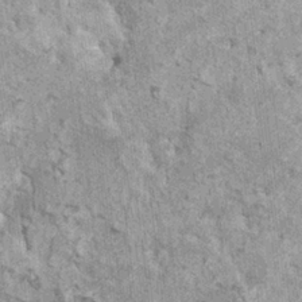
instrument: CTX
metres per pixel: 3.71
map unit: HNhu
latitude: 3.5560
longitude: 5.0297
